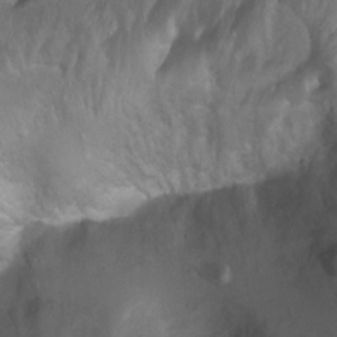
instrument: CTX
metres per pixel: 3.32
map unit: Ht
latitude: 4.2333
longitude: -21.0647
